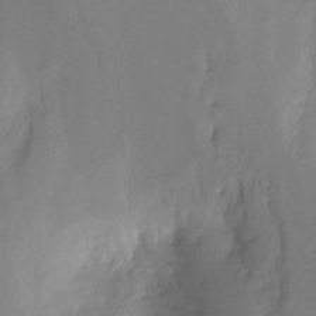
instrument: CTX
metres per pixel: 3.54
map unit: Ht
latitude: -11.9178
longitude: -47.1781
